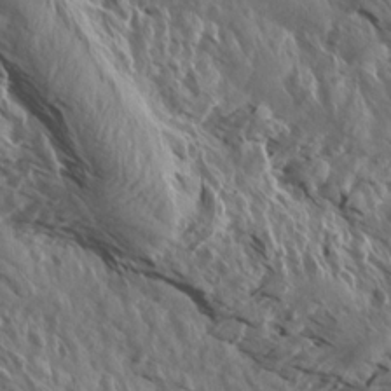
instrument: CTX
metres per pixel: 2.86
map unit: Aa
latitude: 13.3671
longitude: -142.1578
